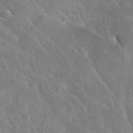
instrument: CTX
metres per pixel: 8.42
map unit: Nhu
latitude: 30.6302
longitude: -53.7450
